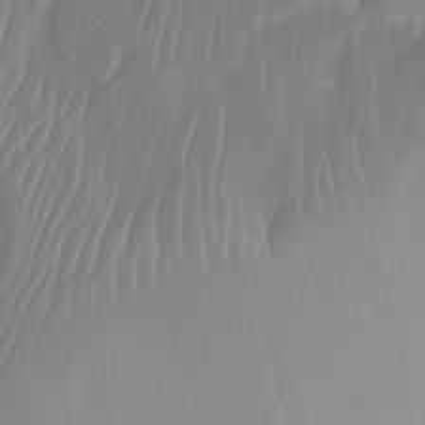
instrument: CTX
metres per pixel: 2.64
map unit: Nhu
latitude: -12.9542
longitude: -63.3860
